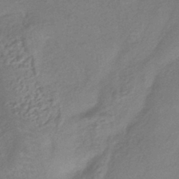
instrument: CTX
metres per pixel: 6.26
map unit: HNhu
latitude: -42.9919
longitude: 90.1417
